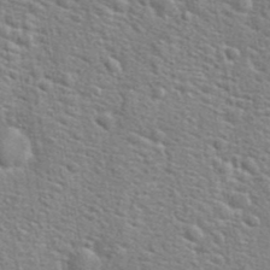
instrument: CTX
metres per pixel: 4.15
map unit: Hto
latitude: 24.1766
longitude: -48.5924
